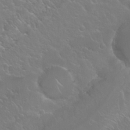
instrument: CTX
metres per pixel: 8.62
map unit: Nhu
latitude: 24.5734
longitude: -59.9339
